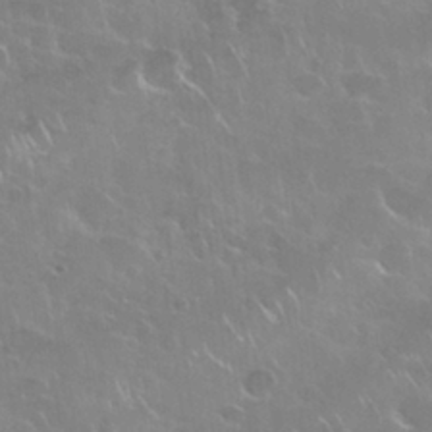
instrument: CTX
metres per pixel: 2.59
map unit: Nhu
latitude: 28.3467
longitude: -61.2348
